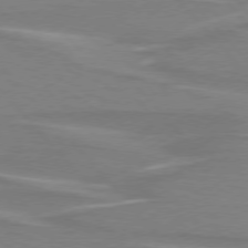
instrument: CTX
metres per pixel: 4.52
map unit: lApd
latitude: 75.7639
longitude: -81.1592
